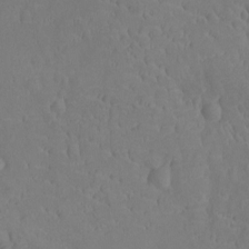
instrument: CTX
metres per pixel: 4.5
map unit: Ht
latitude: -9.9367
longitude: -23.1781
